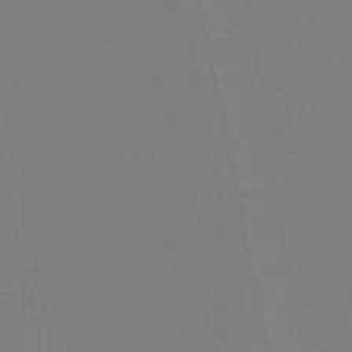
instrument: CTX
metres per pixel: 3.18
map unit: eHb
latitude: -50.2928
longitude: 75.6155
